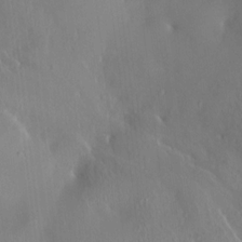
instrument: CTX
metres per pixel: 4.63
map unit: HNhu
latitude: 4.3845
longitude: -5.8961
